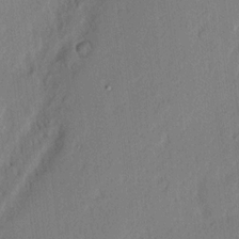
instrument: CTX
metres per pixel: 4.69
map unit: eHh
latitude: 2.7813
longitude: -76.8947
